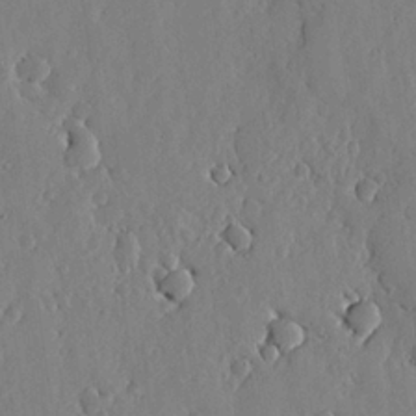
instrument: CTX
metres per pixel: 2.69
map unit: lHvf
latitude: 18.4223
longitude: -114.6490
